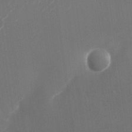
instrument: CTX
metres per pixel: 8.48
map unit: Nhu
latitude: -23.9556
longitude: -72.5735
